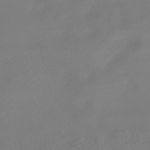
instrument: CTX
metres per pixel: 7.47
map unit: HNhu
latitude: -41.1809
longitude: 100.7085
